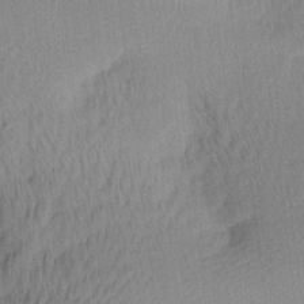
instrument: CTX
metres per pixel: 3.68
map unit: Ave
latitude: 12.3656
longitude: -106.9703
